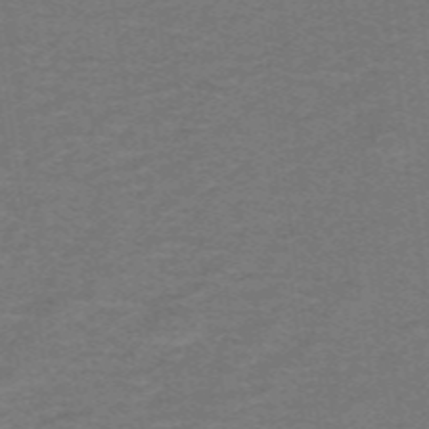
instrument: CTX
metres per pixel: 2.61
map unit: lHb
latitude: -42.9730
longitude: 54.5574
